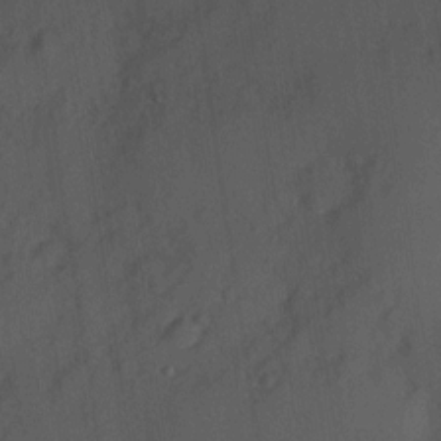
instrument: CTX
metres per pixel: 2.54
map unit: Hve
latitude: 12.6869
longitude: -89.7828
